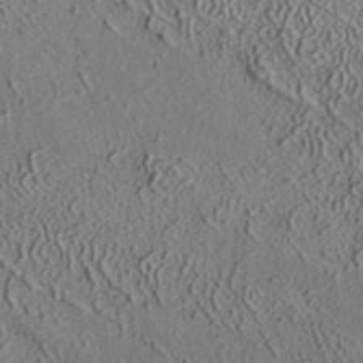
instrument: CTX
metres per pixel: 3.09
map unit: ANa
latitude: 36.1011
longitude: 12.7274
